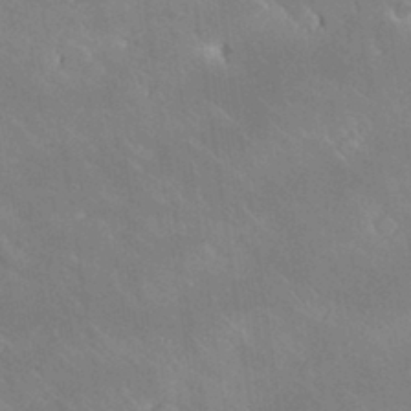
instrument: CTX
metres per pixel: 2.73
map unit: Nhu
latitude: 31.1215
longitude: -57.0080
